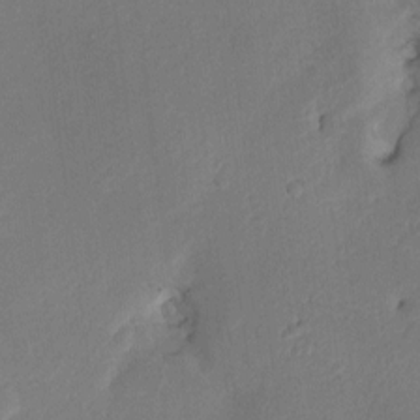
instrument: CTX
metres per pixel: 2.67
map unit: Aa
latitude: -7.7477
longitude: -72.2712
